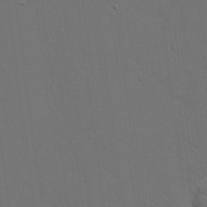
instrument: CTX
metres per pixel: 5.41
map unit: eHh
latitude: 18.8947
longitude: -66.6301
